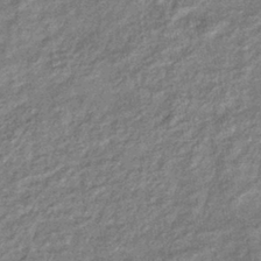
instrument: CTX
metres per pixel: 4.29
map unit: eHb
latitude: -39.2754
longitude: 80.9542
